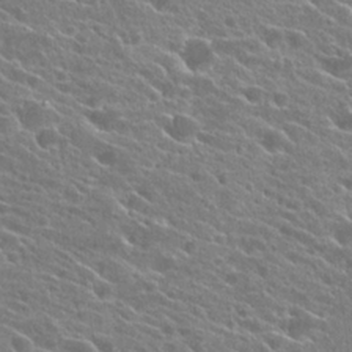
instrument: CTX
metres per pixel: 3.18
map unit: Hto
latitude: 24.4223
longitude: -41.0080
